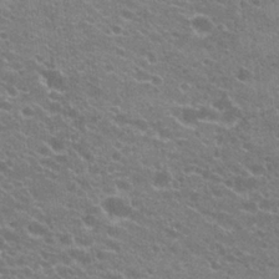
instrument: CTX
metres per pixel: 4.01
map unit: Hto
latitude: 23.6505
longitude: -35.5560
